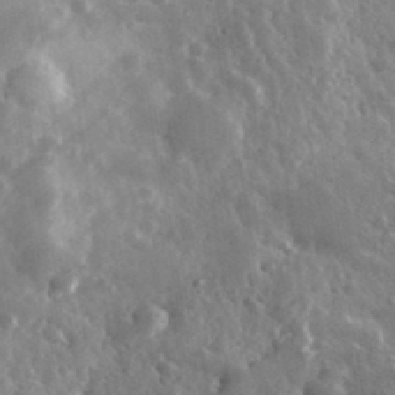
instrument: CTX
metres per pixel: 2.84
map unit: lHvf
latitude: 34.7624
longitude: -87.1403
